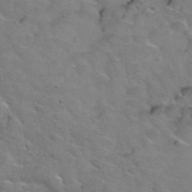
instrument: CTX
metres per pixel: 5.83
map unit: Hto
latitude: 38.9136
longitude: -43.8583
